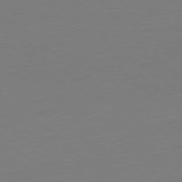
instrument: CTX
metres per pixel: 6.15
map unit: Ap
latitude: -78.8030
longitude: -98.3656
